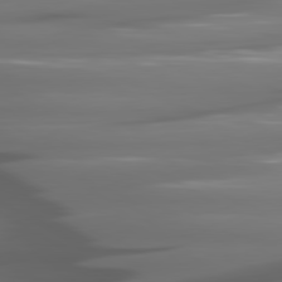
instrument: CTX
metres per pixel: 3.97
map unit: lApd
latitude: 80.5924
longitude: -144.0255
